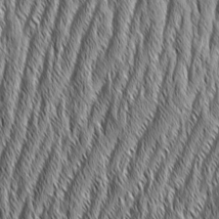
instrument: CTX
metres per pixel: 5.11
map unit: Aa
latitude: 7.3293
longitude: -129.8016
